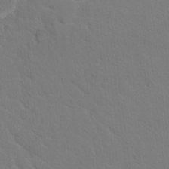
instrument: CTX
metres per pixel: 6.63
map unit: Nhu
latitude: 17.7072
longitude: -33.9528
